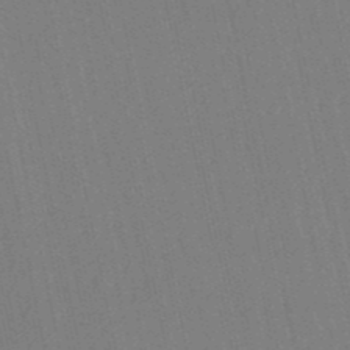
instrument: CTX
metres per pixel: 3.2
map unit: eHb
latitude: -50.3495
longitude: 69.4643
